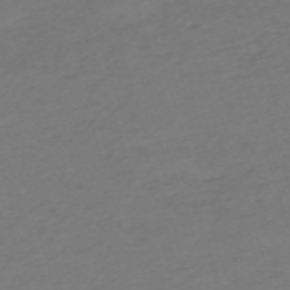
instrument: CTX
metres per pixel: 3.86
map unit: eHh
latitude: -62.7841
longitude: 53.1053
